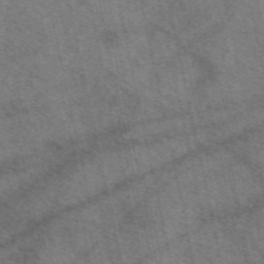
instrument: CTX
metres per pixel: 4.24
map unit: eAb
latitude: 51.0080
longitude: 114.1228
